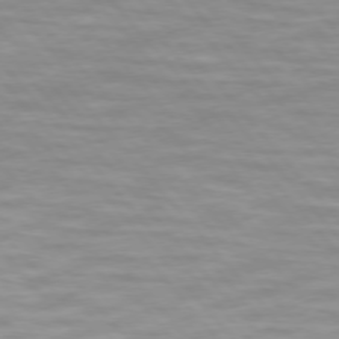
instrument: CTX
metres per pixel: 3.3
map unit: lApd
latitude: 74.6302
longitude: -60.7435
